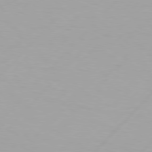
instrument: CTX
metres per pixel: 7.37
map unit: Hpe
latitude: 77.0836
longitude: -137.9717
